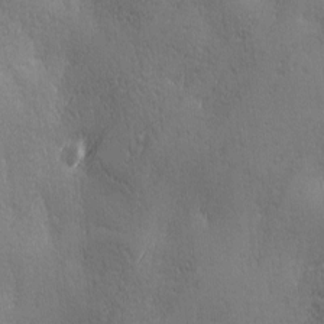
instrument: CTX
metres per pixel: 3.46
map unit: Ave
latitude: 2.4034
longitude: -112.2522
